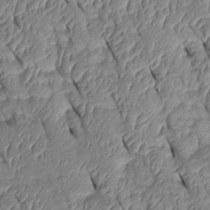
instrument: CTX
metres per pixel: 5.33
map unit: Htu
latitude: 1.4615
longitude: 148.8219
